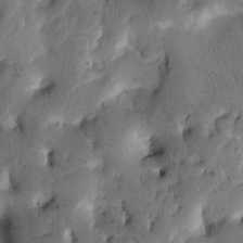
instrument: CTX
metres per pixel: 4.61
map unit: Htu
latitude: -1.1432
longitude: 170.6519
